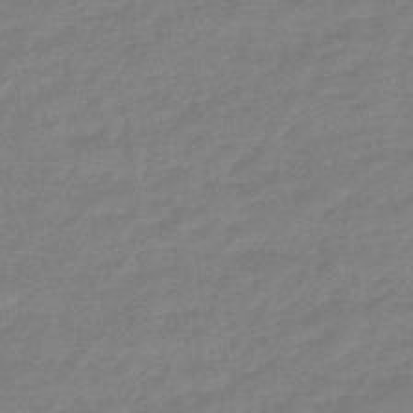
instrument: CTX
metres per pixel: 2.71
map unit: eHb
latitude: -45.9367
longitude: 81.9556
